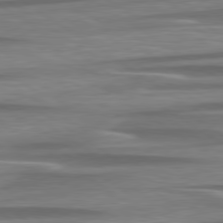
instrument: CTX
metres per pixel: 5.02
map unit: lApd
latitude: 79.5560
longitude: -114.0633
